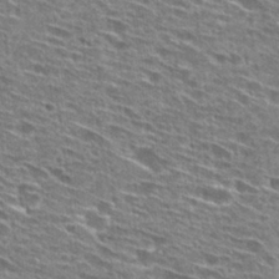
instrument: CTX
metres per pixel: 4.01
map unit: Hto
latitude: 28.4034
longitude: -46.2334
